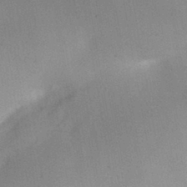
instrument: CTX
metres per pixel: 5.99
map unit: eHh
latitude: 25.5182
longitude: -70.1200
